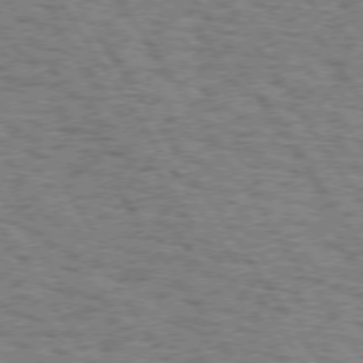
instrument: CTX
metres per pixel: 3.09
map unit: Hpe
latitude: 74.1578
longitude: -133.8205
